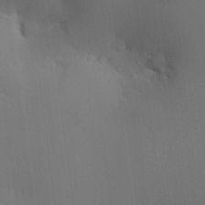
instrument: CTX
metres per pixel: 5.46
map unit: HNhu
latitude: 9.6316
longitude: 15.8612
